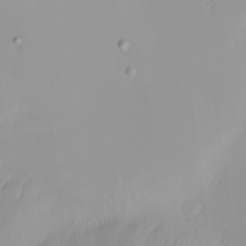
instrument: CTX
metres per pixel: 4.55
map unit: Nhu
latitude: -0.0850
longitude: -77.4804
